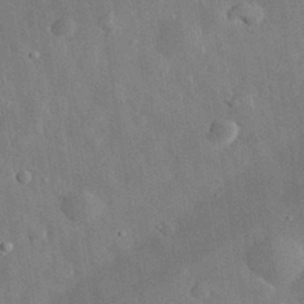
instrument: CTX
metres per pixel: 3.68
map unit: eHh
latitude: 32.0633
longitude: -77.6694
